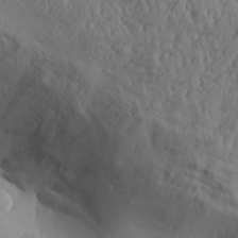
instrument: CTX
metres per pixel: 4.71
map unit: Aa
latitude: 30.3279
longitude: -132.5357
